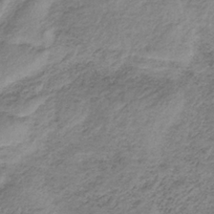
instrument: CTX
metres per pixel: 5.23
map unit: HNb
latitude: -33.2187
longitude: 61.3510
